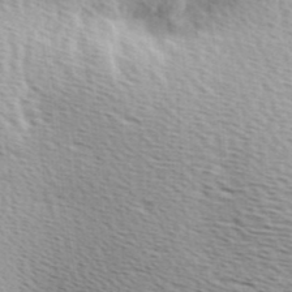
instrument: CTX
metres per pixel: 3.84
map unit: Ave
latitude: 10.4223
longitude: -107.2159
